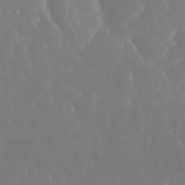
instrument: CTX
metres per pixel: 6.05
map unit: Nhu
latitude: 30.3845
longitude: -59.1403
